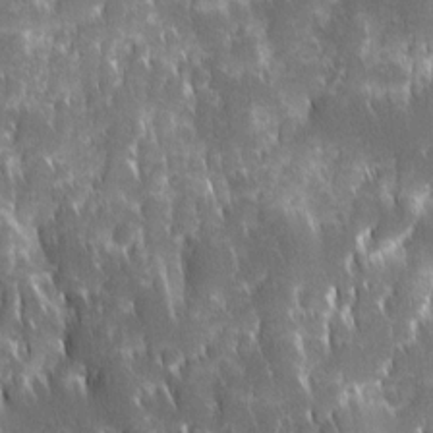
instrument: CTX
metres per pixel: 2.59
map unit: Ave
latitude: 9.6883
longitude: -104.2712
